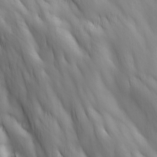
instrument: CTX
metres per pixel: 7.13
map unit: Ave
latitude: 13.0648
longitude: -105.3482
